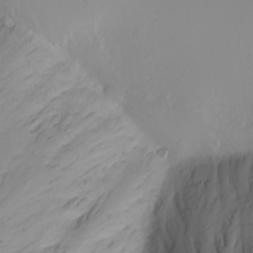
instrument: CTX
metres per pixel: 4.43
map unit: Nhu
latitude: -5.4643
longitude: -69.9906
